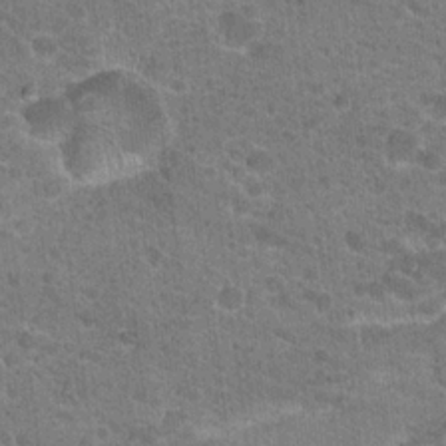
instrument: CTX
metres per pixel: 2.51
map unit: Hto
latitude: 19.6882
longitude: -33.7828
